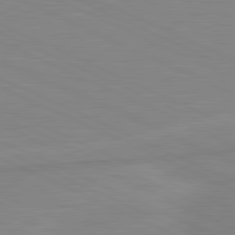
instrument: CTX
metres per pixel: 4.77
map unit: lApd
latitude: 81.4048
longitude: -173.1403
